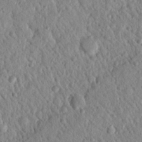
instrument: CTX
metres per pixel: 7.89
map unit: Nhu
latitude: 21.1970
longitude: -77.7638
